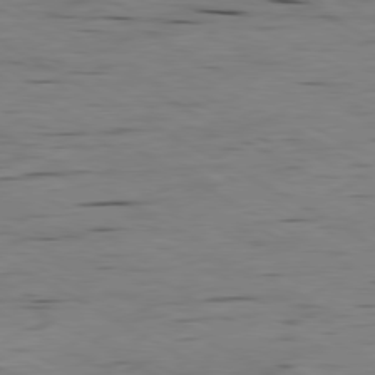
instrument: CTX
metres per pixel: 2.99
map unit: Ap
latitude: -80.4062
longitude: -93.3670
